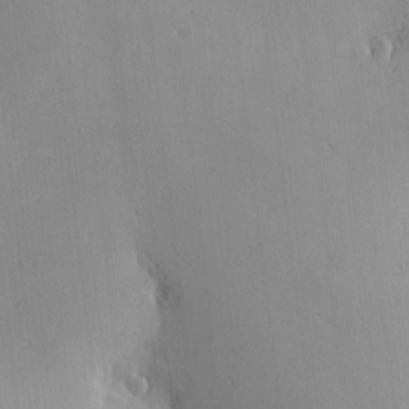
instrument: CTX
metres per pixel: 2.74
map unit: Nve
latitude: -8.2172
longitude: 173.6533
